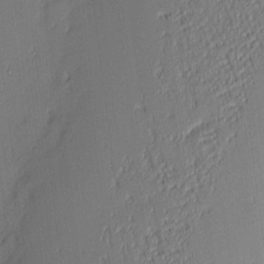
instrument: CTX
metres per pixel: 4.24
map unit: Nhu
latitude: 3.3104
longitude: -76.3089
